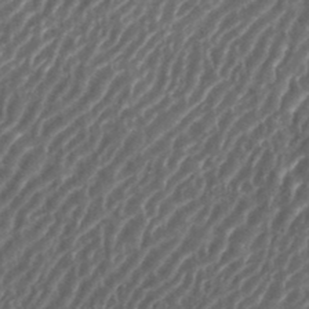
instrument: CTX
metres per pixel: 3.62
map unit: eHh
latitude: 35.8205
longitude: -134.4223
